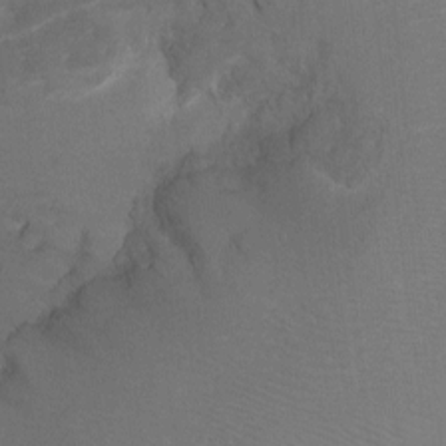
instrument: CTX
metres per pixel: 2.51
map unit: Ht
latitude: -7.5399
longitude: -35.3670
